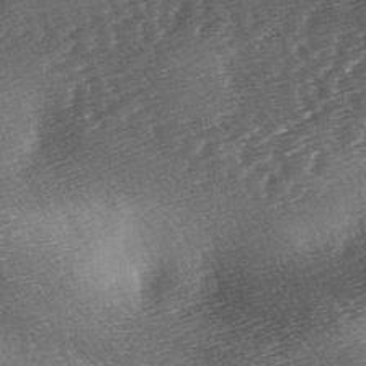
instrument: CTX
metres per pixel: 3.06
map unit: lAa
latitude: -3.4832
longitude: -126.4223
